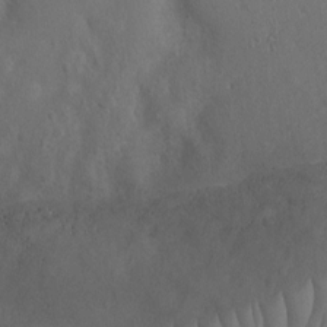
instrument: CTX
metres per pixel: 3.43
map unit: Ht
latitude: 1.3481
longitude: -25.8961
